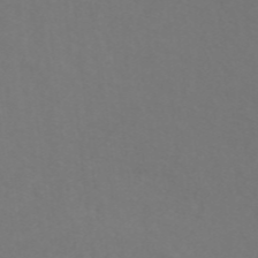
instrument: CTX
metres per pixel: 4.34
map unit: ANa
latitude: 42.9136
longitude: 28.4440
